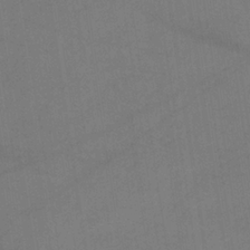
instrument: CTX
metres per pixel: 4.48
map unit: HNb
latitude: -33.2565
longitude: 54.3873
